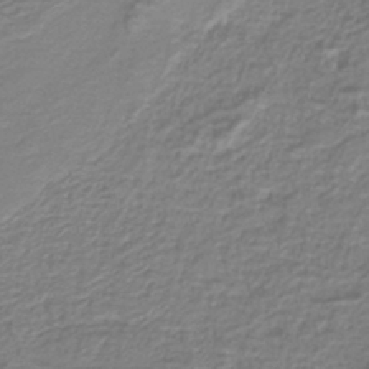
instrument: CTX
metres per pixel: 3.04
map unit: lHb
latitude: -41.6344
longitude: 52.0283
